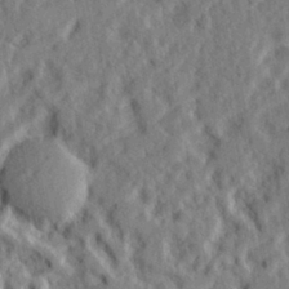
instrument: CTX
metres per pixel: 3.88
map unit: lHvf
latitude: 23.5749
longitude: 143.5210
